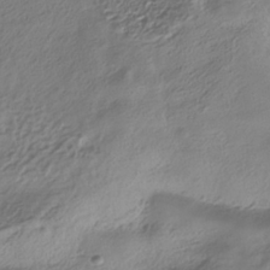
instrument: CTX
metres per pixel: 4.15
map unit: ANa
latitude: -37.0675
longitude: 94.8597
